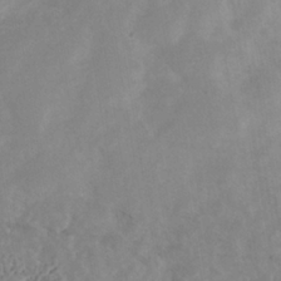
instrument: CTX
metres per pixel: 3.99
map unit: Nhe
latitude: -37.8989
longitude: -118.1011
